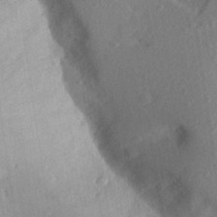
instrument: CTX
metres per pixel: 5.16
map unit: Aa
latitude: 28.2900
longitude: -145.6694
